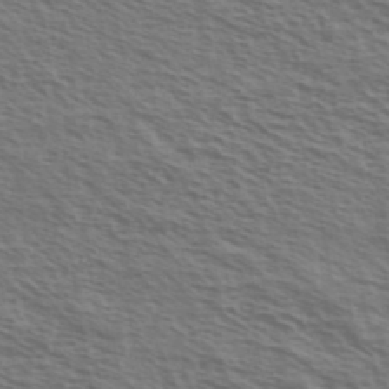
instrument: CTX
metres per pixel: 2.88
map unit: Ave
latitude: 38.1578
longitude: -111.4616
